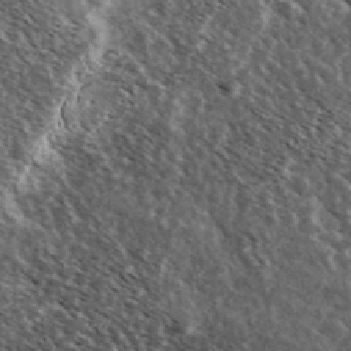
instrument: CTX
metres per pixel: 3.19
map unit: Ave
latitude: 37.5182
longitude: -108.8758
